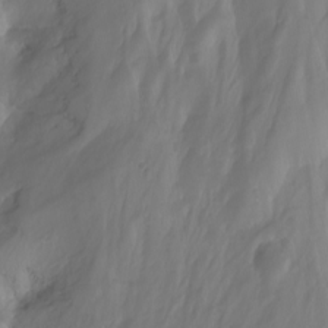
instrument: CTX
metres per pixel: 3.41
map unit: Nhu
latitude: -14.2173
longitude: -63.1781
